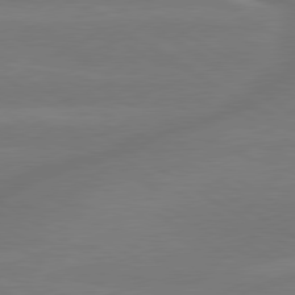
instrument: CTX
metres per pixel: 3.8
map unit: lApd
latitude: 79.7828
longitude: -143.5560
